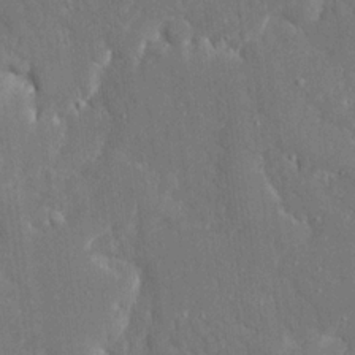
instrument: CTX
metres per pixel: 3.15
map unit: Ave
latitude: 17.9528
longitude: -140.7246
